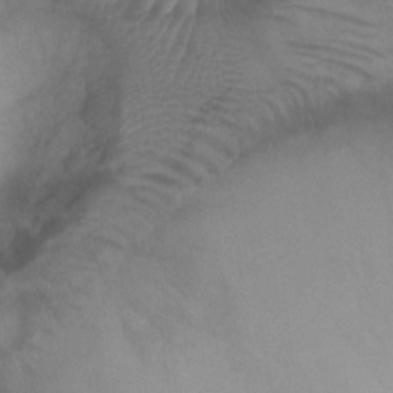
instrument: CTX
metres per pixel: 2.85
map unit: Ht
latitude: -10.3117
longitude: -28.4979
